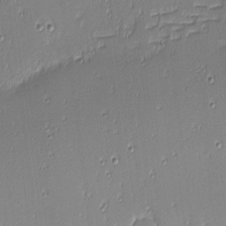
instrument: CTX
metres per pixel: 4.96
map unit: eHh
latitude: -3.3887
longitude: -82.8380
